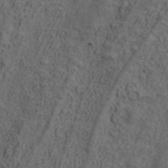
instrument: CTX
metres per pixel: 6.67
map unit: ANa
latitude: 42.4979
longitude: 29.6155
